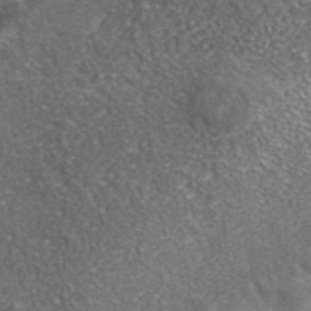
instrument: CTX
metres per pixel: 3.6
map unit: ANa
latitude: 39.3104
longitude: -91.2915
